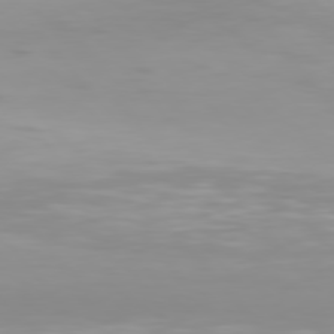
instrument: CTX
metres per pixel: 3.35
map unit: Hpe
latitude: 77.2726
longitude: -165.4615
